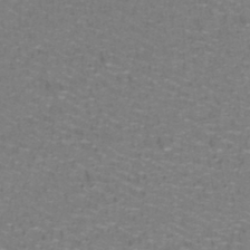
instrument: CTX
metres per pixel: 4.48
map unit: lHb
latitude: -42.0283
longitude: 55.6533
